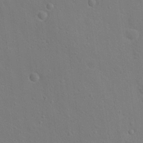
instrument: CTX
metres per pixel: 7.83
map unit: Nhu
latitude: 17.8583
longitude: -30.0633
